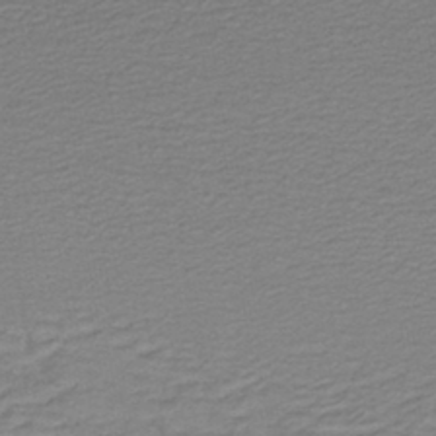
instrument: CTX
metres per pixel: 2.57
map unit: lHb
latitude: -41.5399
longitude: 53.7099
